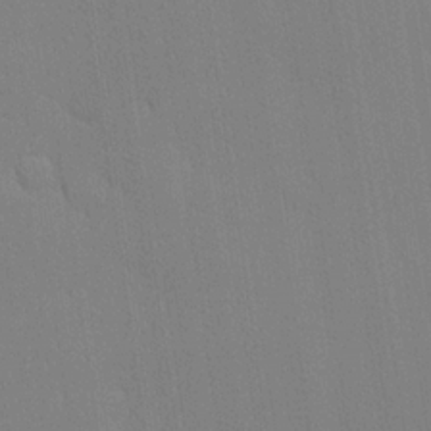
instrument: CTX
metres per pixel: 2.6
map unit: lHvf
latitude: 20.4223
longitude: 142.3495
